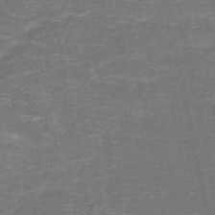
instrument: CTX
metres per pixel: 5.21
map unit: HNb
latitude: -50.7463
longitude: -48.4412
